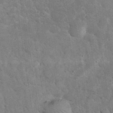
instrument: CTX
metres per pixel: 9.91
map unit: eHh
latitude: 36.4790
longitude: -67.8016
